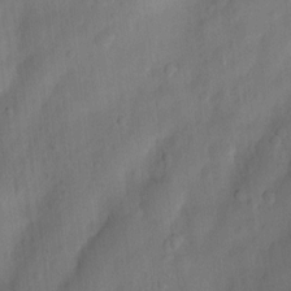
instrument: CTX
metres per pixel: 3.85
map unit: Nhu
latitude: 5.4426
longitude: -24.2333
